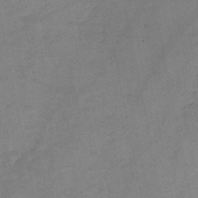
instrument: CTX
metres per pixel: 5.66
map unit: HNb
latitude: -45.3321
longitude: -36.2145
